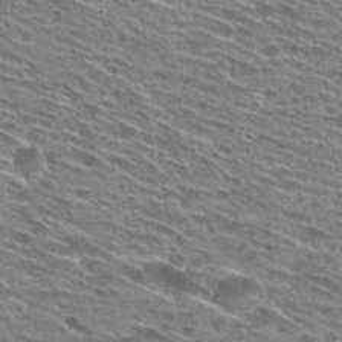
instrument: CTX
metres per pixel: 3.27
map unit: Hto
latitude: 28.4412
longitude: -45.8961
